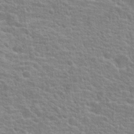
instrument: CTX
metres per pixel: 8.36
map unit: Hto
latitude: 22.9703
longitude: -46.9514
